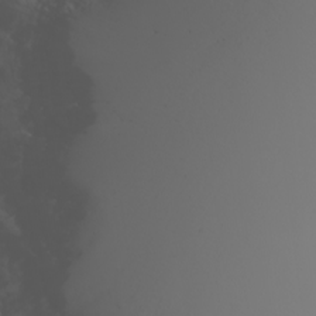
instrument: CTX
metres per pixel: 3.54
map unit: Nhu
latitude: -7.8611
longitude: -90.2523
